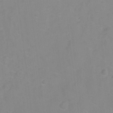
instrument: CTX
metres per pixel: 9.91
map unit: Ht
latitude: -9.2376
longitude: -35.3859
